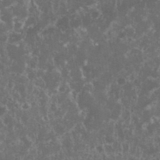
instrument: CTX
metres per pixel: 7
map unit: eHh
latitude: 34.0444
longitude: -62.1200
